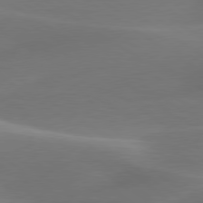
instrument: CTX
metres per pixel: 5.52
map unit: lApd
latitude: 79.7261
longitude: -91.1403
